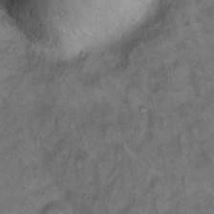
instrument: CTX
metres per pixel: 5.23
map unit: eHh
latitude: 9.4804
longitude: -62.7247
